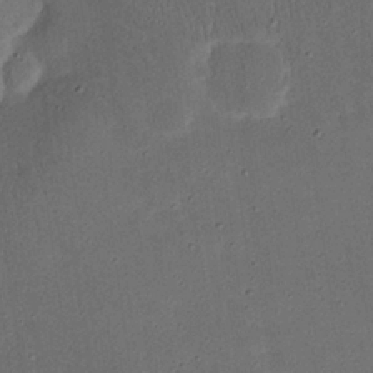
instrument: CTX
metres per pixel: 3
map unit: Nhu
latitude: 25.3859
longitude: -71.3859
